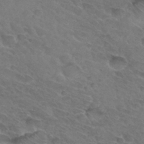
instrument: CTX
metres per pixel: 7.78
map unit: Hto
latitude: 32.0633
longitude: -45.7827
